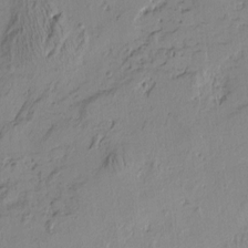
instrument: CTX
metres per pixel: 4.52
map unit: Htu
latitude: -4.0850
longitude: -177.1970
